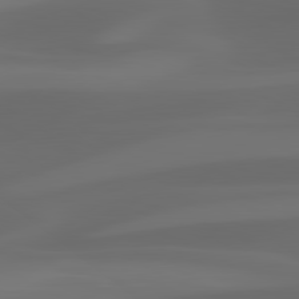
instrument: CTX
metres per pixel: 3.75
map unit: lApd
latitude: 81.1781
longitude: 123.5966
